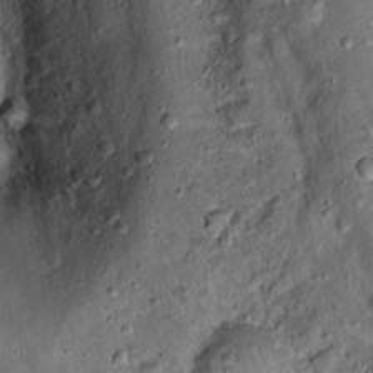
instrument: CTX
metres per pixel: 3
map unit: Ht
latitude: 13.7261
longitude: -40.7057
